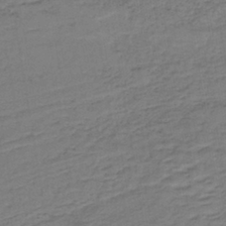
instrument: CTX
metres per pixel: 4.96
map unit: lHb
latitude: -38.5385
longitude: 57.0864
